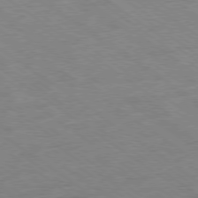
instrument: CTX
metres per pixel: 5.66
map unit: Hpe
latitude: -79.0297
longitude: -13.9339
